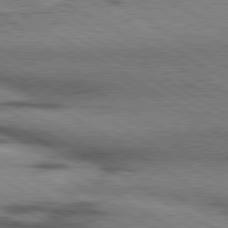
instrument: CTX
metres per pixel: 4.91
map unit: lApd
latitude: 79.7828
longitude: 167.3699
